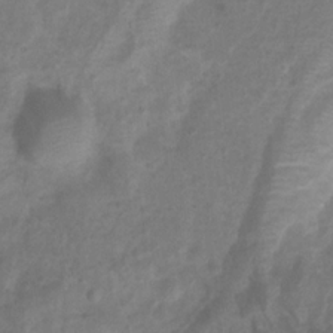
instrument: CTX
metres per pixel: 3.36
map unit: Htu
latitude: 2.6490
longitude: -21.6883
